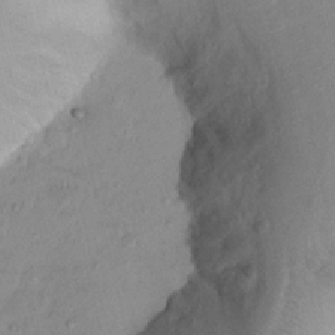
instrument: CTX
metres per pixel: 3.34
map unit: Nhu
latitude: 14.1011
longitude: -29.0836
